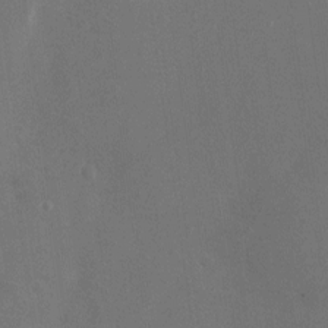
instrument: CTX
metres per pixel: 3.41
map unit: Nhu
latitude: -23.9178
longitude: -72.3657
